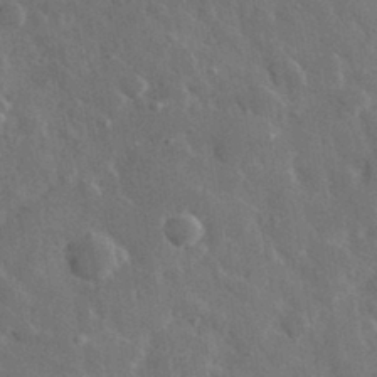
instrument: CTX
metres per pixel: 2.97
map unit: lHvf
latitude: 33.1970
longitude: -85.9339
